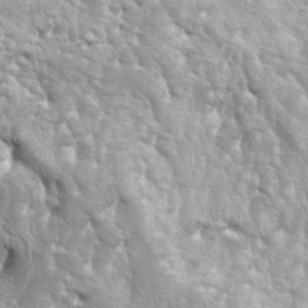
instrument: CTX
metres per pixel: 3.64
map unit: lAa
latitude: -5.6533
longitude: -125.7261
